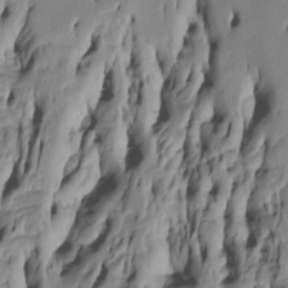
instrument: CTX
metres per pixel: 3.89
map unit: Htu
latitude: -5.4454
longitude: 150.9541
